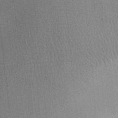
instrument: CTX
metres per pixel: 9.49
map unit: Ht
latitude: -1.5777
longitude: -15.7450
